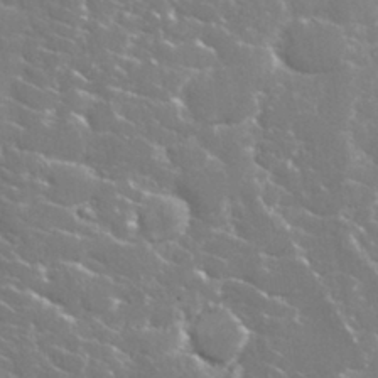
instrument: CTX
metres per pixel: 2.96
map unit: Nhu
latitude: 28.0444
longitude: -60.5923
